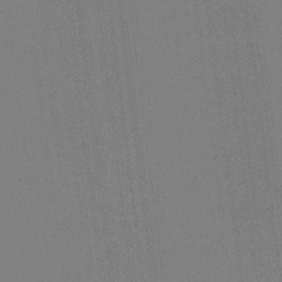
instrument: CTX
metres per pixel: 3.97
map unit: Hto
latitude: -7.8044
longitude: -49.5749
